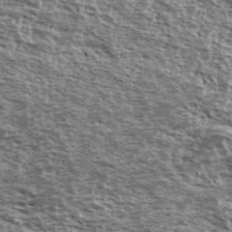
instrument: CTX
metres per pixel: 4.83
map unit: Ave
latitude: 39.7827
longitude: -108.2522
